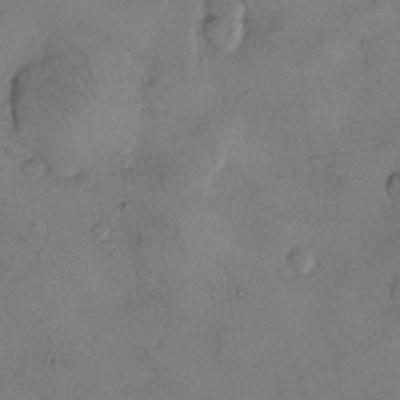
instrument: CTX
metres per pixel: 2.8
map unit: Hto
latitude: 11.7072
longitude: -58.8947
